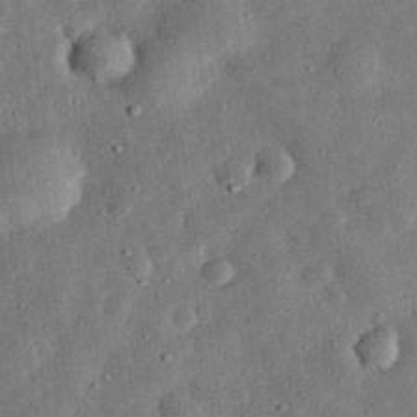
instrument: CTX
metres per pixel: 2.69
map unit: eHh
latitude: 32.8380
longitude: -76.4979
